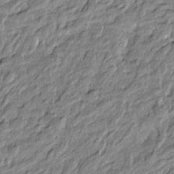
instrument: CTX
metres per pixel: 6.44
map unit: Htu
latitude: -5.4265
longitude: 178.2172
